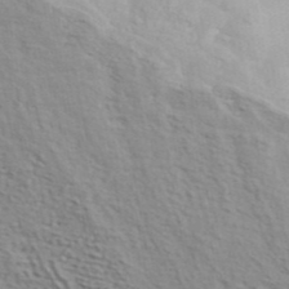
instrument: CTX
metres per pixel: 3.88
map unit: ANa
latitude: 41.8583
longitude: 50.1605
